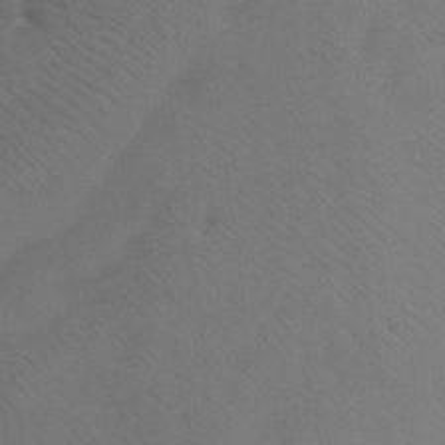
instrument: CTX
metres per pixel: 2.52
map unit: Htu
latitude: -13.0675
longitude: -45.9150
